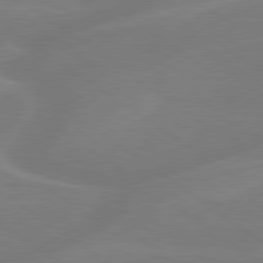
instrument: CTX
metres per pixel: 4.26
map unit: lApd
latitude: 79.4805
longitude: -141.9528
